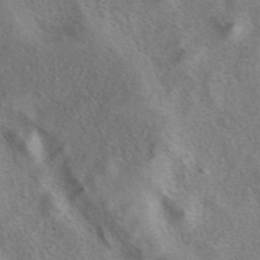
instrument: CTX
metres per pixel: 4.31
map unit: eAb
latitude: 40.8380
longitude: 107.5588
